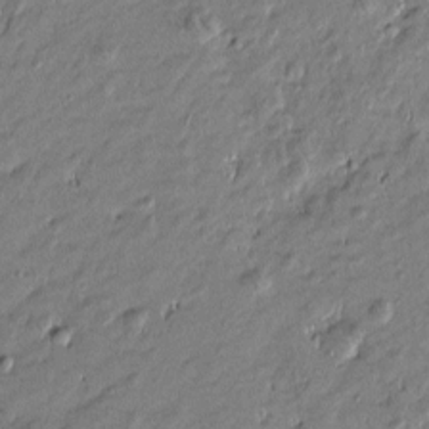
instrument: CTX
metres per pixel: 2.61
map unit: Htu
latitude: -6.7085
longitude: 176.9164
